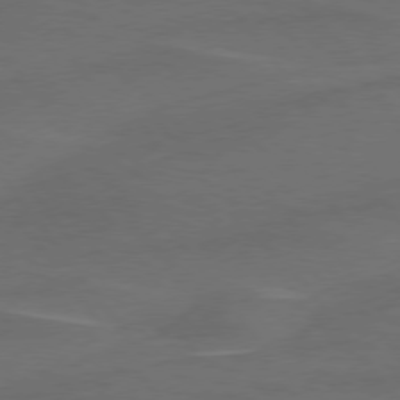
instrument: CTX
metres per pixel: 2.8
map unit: lApd
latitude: 75.6127
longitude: -79.3860
